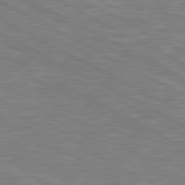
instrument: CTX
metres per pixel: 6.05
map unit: lApd
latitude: 80.6868
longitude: -171.9528
